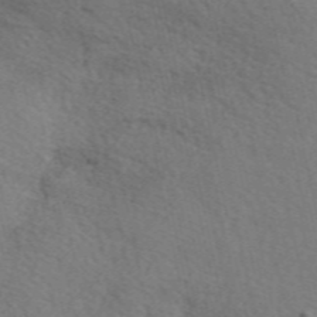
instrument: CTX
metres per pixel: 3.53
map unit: eAb
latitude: 50.7624
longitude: 117.0297
